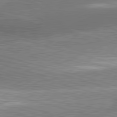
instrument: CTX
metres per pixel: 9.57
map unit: lApd
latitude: 81.3104
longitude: -162.6113
